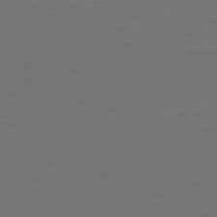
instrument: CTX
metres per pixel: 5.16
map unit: Ap
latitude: -79.4643
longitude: -54.3467
